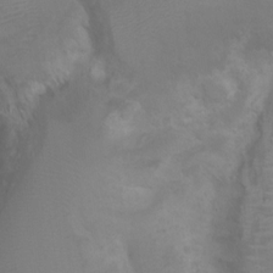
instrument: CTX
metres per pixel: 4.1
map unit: Ht
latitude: 2.5357
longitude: -22.4034
